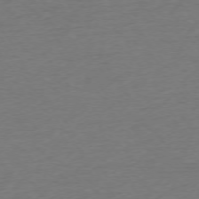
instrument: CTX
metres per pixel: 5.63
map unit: Ap
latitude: -74.9353
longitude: -89.5749
